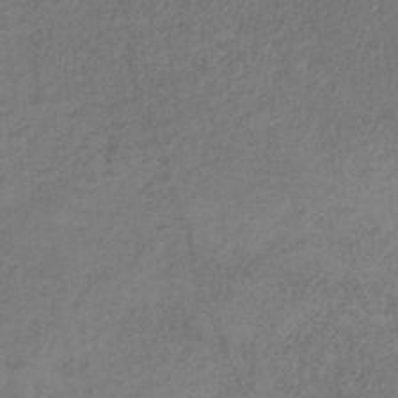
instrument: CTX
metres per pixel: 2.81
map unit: HNb
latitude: -32.2740
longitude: 58.8219
